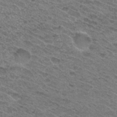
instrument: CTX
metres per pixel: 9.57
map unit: Hto
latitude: 31.1592
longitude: -47.2537
